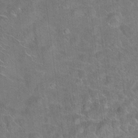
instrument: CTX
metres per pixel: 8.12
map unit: Hto
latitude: 18.7813
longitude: -43.4427
